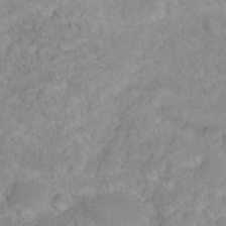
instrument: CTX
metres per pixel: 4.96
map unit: Hto
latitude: 18.0822
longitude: -37.6883
